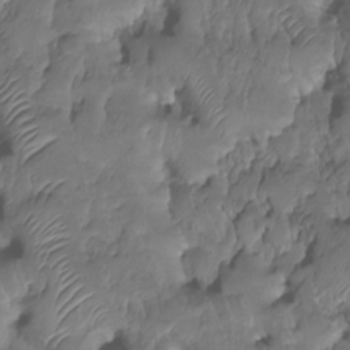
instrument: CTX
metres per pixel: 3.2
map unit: HNhu
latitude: -24.2550
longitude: 50.5007
